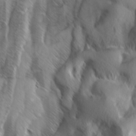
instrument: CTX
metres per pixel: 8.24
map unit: Ave
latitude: 9.3860
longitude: -105.4994
